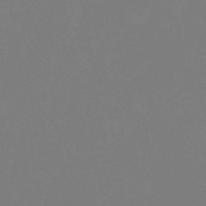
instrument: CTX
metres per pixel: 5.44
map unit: eHb
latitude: -30.5385
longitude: 72.1794
